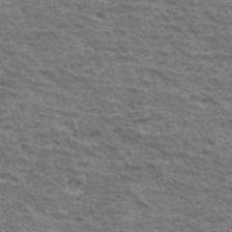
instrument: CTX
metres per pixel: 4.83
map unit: Hto
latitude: 34.5168
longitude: -43.1970
